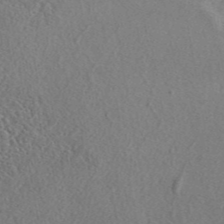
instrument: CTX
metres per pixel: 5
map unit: ANa
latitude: 42.7246
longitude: 53.3131
